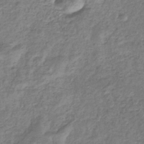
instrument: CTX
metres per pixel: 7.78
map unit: eHb
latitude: -34.1606
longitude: 75.4077
